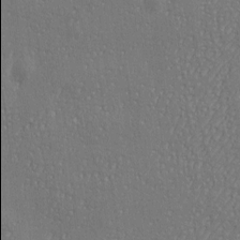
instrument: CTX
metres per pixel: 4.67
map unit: eHh
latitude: 3.7638
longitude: -77.9906
